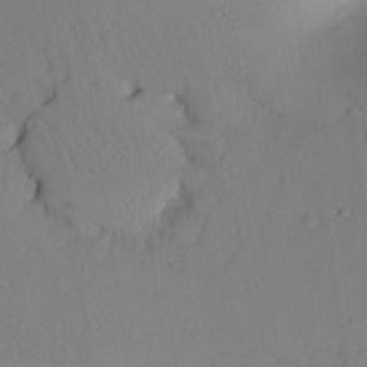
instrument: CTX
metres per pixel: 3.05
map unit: Aa
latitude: 24.6679
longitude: -132.6302
